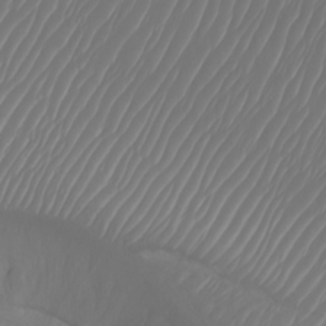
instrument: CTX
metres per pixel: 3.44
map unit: Htu
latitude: -7.2187
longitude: -70.3089
